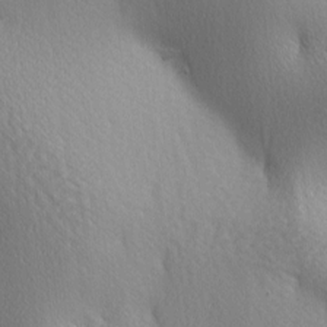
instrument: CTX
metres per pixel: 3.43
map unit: lAa
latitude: -5.0297
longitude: -121.6316
